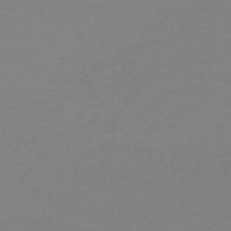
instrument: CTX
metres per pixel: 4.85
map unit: HNb
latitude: -49.2376
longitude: -51.2914
